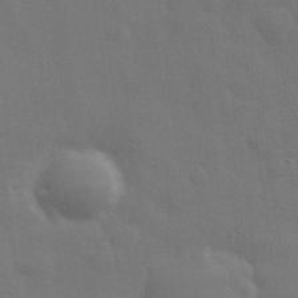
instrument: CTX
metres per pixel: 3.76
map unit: eHh
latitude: 31.5371
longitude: -69.9150
